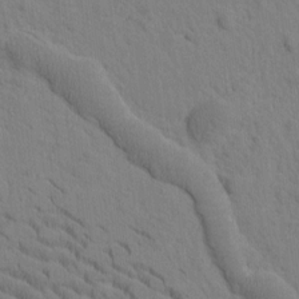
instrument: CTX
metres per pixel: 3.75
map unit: Htu
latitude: -1.9745
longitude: 172.3684
